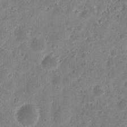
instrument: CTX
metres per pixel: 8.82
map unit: eHh
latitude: 9.3860
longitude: -73.5372
